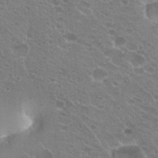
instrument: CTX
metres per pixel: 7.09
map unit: Hto
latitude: 20.8002
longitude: -34.0255
